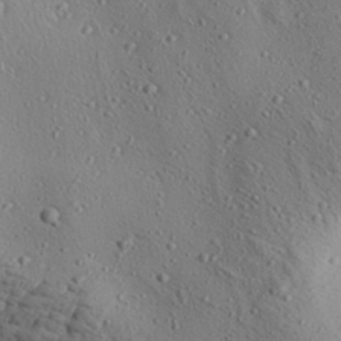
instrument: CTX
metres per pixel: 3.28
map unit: Aa
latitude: 29.4426
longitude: -138.3089
